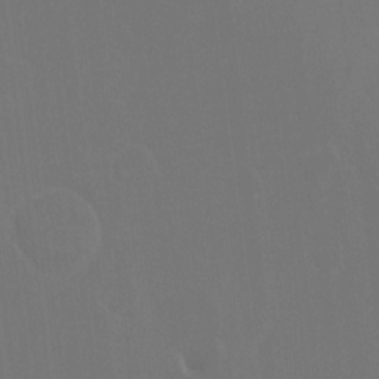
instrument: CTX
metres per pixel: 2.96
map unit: HNhu
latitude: 7.5938
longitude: 4.2361
